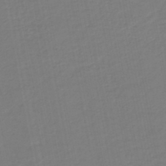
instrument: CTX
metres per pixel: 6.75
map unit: lHb
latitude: -46.5573
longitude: 74.2929
